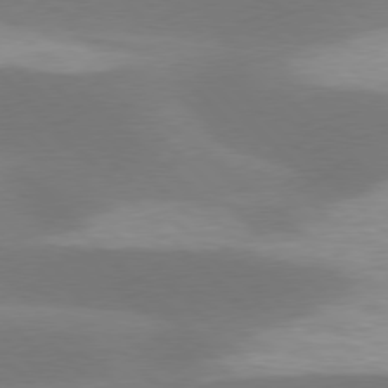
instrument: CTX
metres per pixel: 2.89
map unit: lApd
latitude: 77.4804
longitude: -50.4790
